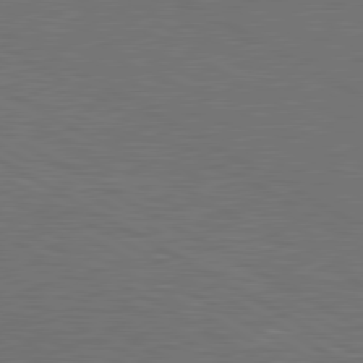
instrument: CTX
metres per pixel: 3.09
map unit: lApd
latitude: 80.7057
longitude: 117.5021
